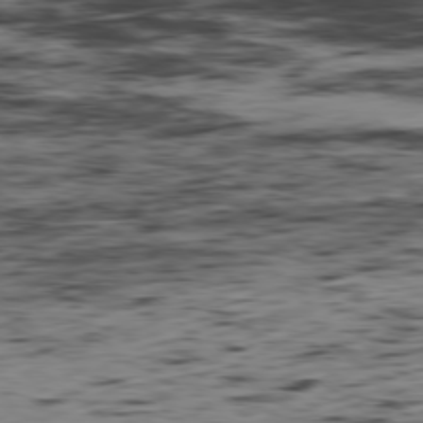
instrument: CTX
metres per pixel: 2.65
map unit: Hpe
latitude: -79.0486
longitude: 12.8975
